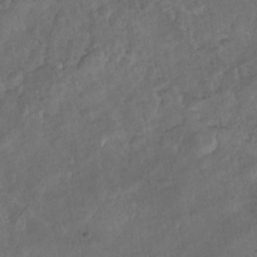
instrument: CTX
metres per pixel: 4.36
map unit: Nhu
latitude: -30.8219
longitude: -62.2334
